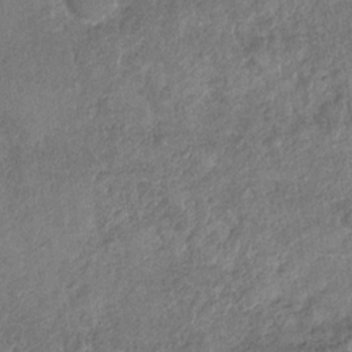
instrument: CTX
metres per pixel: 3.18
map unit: Nhu
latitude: -31.2187
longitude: -61.9339
